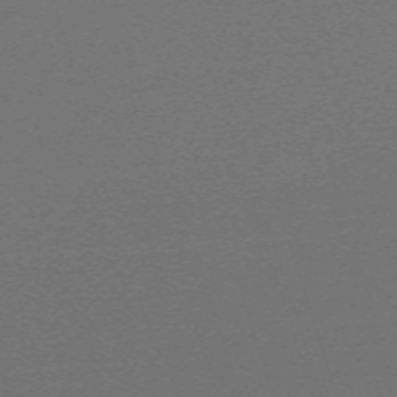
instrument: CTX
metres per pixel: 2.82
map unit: eHh
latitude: -63.7477
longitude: 52.9919
